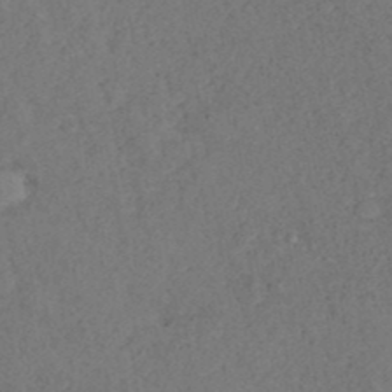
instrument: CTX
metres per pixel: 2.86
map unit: ANa
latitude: 39.3104
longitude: 21.8422
